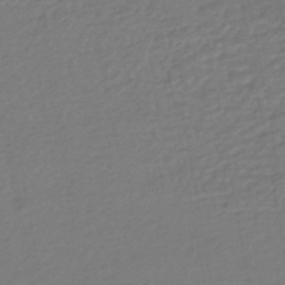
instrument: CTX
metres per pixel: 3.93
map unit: HNhu
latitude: -45.1242
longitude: 93.9556
